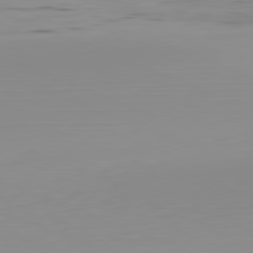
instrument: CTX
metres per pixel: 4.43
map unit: Hpe
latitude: -82.0850
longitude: 16.9731
